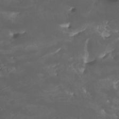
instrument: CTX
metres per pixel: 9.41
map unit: Nhu
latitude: -6.6707
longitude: -76.1389
